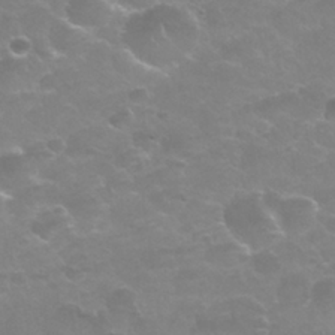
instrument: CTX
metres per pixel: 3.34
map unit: Nhu
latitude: 25.3103
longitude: -52.9892
